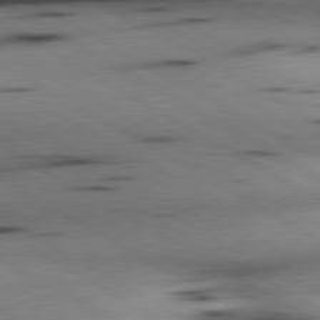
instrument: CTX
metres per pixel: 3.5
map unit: lApd
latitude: 80.4979
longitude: 158.0094
